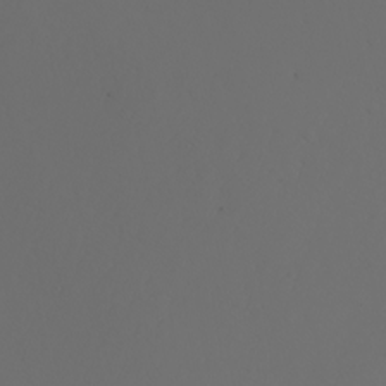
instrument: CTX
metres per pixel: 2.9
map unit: Nhu
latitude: -6.8597
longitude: -96.0822
